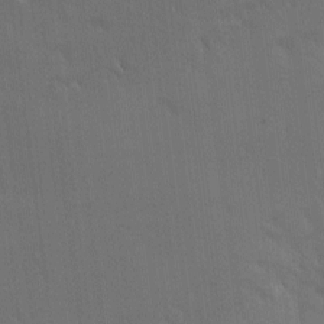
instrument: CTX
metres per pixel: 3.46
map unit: Ave
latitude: -7.3131
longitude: -122.3467
